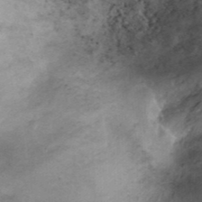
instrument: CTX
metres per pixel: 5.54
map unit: Ht
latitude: 1.2348
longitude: -33.1781
